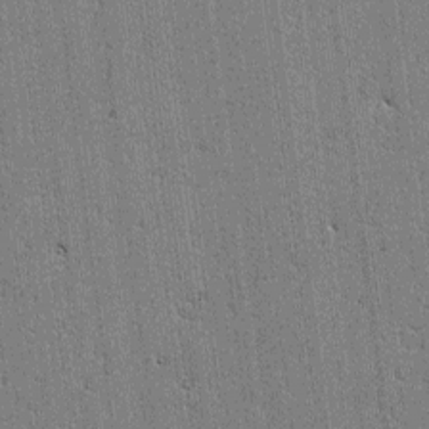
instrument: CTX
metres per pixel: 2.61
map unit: lAvf
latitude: -1.2565
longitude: -106.5357
